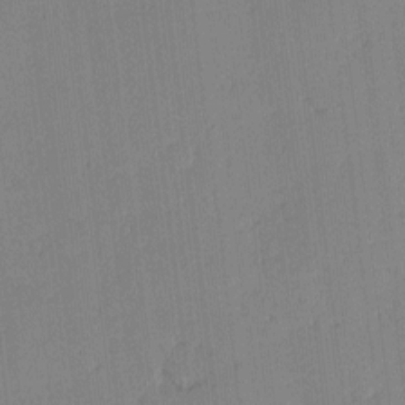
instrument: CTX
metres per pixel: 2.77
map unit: eHh
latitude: -3.7477
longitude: 17.6155
